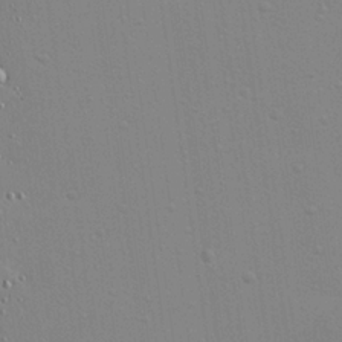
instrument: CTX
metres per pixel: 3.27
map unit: Hve
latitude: 26.1200
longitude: -92.8191
